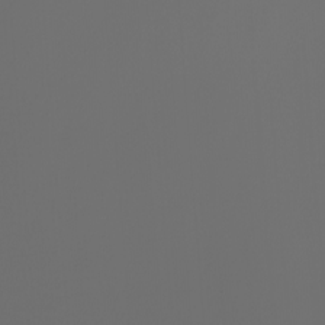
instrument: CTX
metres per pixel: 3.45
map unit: Nhu
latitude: -7.5588
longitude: -83.3670
